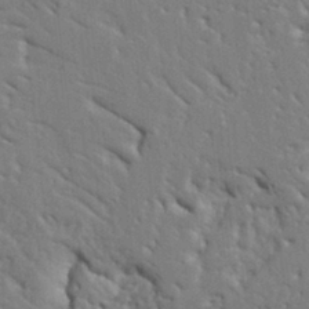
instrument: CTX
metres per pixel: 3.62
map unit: Ht
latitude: 8.9325
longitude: -77.1403
